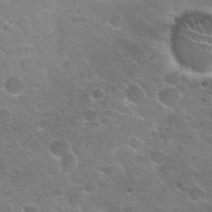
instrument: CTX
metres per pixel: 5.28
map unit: Nhu
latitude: 25.5749
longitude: -50.8002
